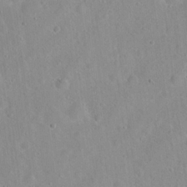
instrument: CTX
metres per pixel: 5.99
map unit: Hto
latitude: 21.8773
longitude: -54.0255
